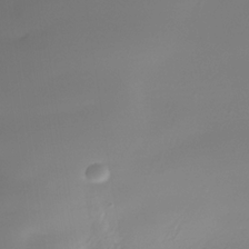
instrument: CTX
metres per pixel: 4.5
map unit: Nhe
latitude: -33.4644
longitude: -116.2900
